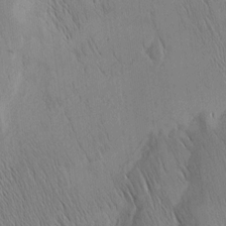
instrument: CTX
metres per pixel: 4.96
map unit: Nhu
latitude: -4.8975
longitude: -151.4615
